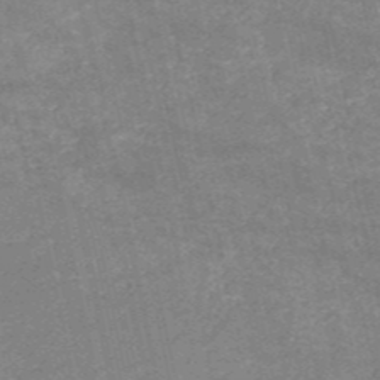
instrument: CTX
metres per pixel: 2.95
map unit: HNb
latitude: -53.0864
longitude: -39.8583
